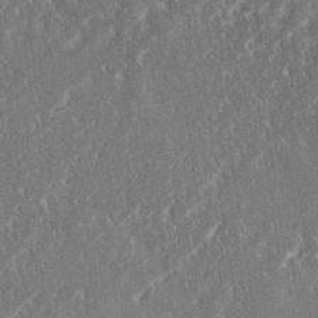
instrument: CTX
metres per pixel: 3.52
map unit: eHh
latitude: 34.7624
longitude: -134.1577
